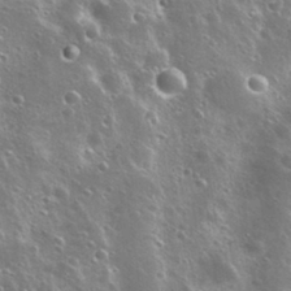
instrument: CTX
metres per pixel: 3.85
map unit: Nhu
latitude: 30.8380
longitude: -56.0255
